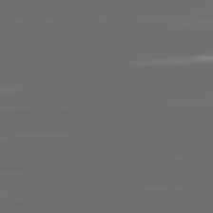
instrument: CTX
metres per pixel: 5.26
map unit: lApd
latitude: 81.1214
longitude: -138.0255
